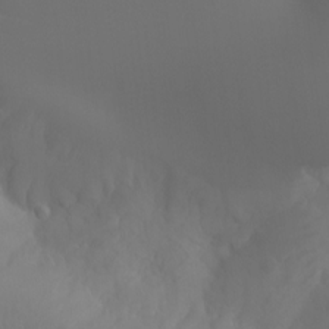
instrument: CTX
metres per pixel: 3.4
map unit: Aa
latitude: -8.8219
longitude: -78.2334
